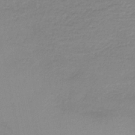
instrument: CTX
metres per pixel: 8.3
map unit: HNb
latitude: -36.3306
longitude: 56.4062
